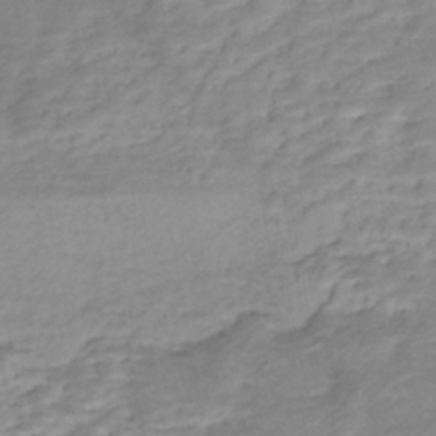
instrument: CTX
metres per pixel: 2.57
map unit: Nhe
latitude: -46.2361
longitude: 152.3117
